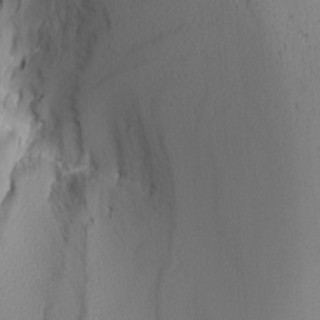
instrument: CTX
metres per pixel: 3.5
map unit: Nhu
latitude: -4.6896
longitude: -91.0836
